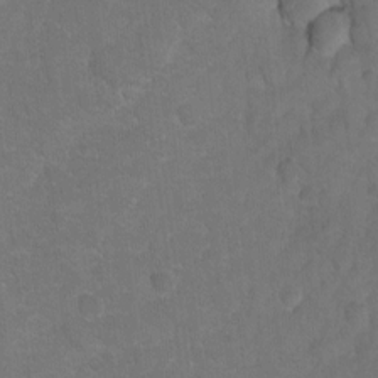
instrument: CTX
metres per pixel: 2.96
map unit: Hto
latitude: 4.2711
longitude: -31.8962
